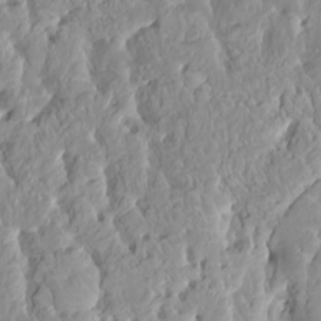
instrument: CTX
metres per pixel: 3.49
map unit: HNhu
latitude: 2.5357
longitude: 7.8044
